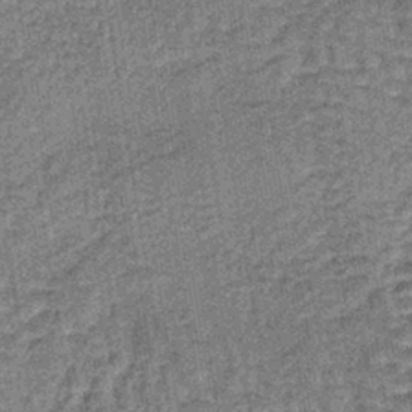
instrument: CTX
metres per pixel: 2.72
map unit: lHb
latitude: -40.0094
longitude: 63.3131
